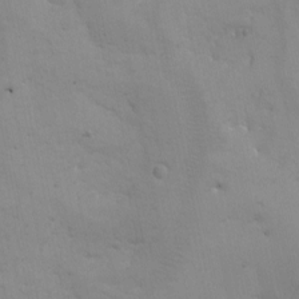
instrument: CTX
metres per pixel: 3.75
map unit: eHh
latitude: -2.6896
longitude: -81.2537
